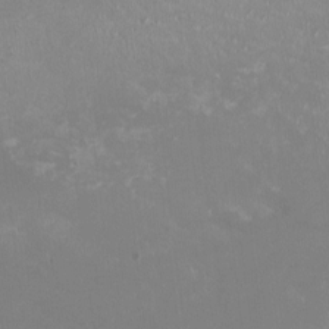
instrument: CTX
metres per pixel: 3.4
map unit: HNhu
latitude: -1.1243
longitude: -3.9906
